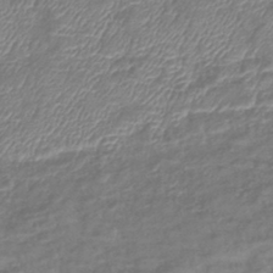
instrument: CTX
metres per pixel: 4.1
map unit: eHb
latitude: -40.1983
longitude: 78.9352
